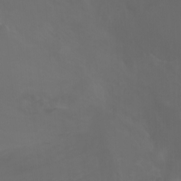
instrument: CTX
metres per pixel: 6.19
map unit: Ht
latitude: -0.5007
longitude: -46.1389
